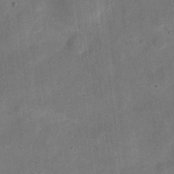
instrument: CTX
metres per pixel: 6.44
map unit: eHh
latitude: 4.5168
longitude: -66.4979
